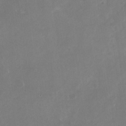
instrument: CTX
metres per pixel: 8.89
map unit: Nhu
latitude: -28.5007
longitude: -70.6112
